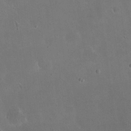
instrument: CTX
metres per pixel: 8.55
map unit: eHh
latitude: 24.1199
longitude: -65.8961
